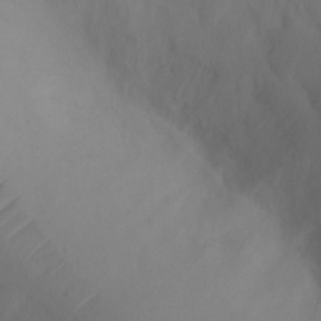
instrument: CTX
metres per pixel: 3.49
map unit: Ht
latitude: -6.8030
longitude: -27.1403
